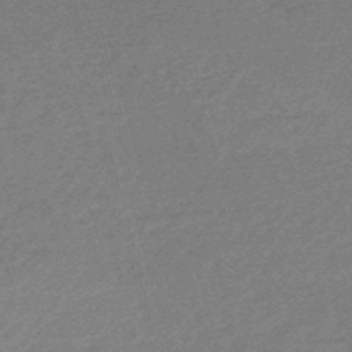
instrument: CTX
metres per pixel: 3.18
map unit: eHb
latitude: -49.0676
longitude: 87.1242
